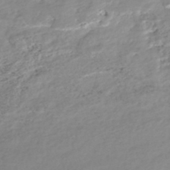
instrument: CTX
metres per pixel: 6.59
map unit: Nhe
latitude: -48.1228
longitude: -172.6301
